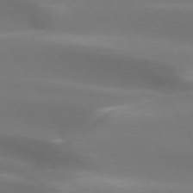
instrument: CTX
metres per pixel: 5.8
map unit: lApd
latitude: 73.3104
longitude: -50.1200
